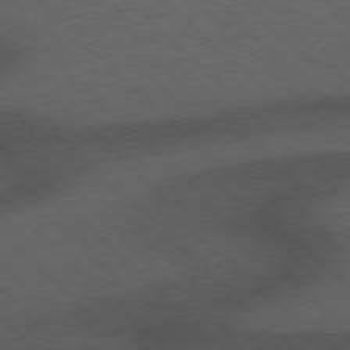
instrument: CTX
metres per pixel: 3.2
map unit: Hpe
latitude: 77.4237
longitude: -153.2348
